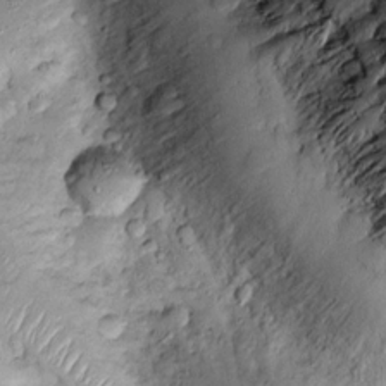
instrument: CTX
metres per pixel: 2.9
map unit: Htu
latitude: 2.1955
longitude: 148.1228
